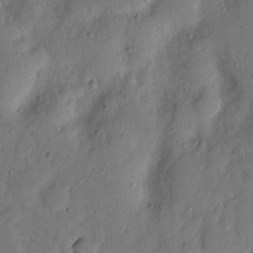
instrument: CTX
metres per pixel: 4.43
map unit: eHh
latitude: 5.8394
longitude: -71.5749
